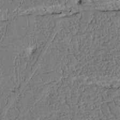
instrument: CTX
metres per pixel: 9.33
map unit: Htu
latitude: 3.9339
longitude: 151.0486
